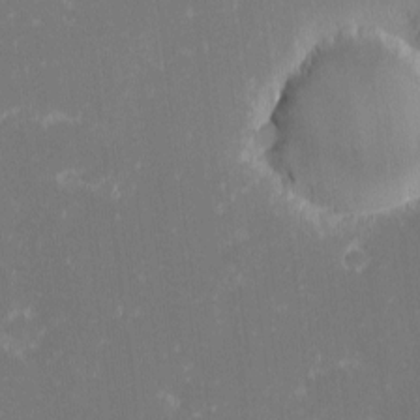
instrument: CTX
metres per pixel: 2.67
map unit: eHh
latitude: -2.2550
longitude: -86.6679
